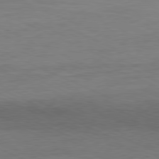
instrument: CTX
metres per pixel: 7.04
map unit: Ap
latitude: -81.4266
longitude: -84.6302
